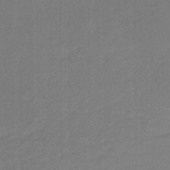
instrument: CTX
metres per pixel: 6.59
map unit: HNhu
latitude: -46.9352
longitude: 89.4832
